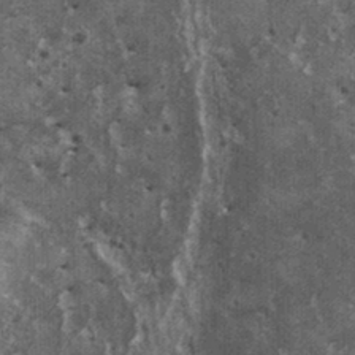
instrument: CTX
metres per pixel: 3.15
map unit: HNhu
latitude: 3.1025
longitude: 5.1053
